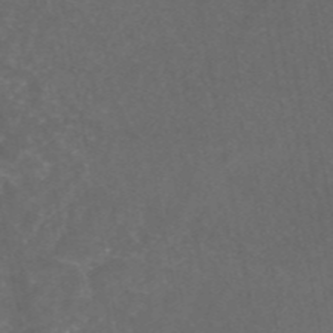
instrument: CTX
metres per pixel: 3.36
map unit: eAb
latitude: 46.6491
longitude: 125.8611
